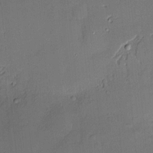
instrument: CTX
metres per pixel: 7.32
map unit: Hve
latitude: -9.4454
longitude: 175.4643
